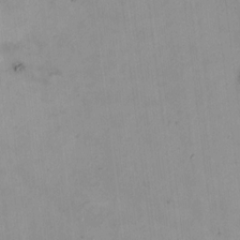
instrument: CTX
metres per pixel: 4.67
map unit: HNhu
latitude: 8.3278
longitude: 10.3117
